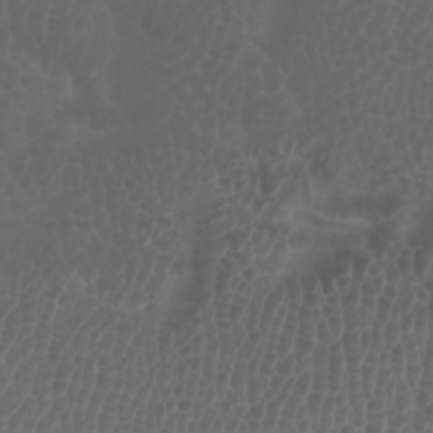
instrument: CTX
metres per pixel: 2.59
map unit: Htu
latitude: -1.0676
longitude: -76.6301
